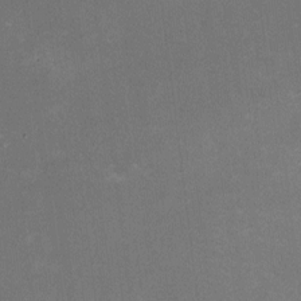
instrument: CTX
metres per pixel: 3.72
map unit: HNhu
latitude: -2.3684
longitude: -7.3860
